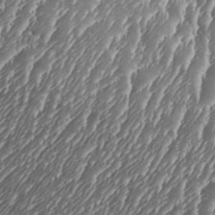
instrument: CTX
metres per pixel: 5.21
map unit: Aa
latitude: 33.0647
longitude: -134.4979
